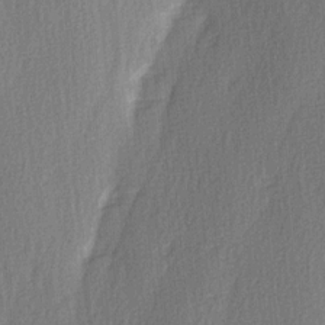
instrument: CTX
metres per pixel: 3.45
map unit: Ave
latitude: 2.9136
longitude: -111.4616
